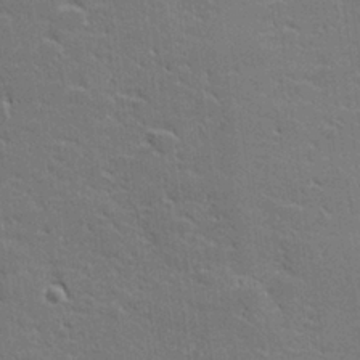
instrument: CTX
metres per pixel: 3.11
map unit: lHvf
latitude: 26.8947
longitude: 142.1605
